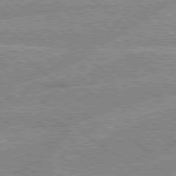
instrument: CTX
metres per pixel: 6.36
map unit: Hpe
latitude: 78.3845
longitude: -156.3845
